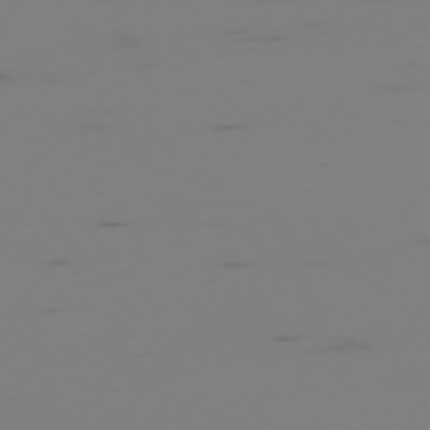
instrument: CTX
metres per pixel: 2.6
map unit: Ap
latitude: -76.1417
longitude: -65.7450
